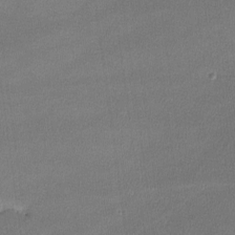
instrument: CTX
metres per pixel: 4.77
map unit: lHvf
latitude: -11.8422
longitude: -101.5371
